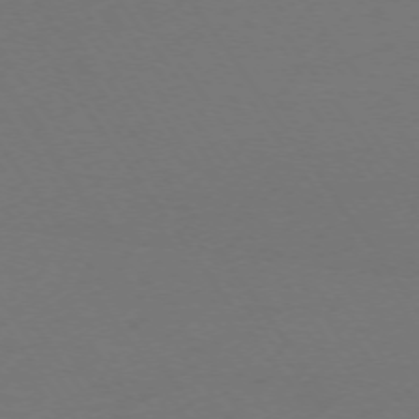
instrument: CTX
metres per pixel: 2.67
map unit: Ap
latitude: -74.4062
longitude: -71.8394
